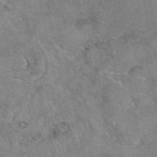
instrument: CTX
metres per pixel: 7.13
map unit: eAb
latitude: 48.8947
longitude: 121.8611
